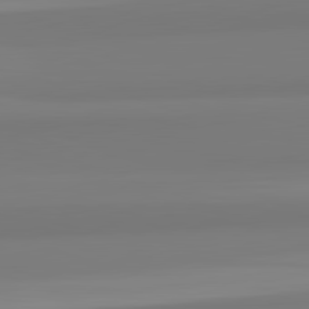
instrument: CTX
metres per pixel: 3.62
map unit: lApd
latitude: 82.7057
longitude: 172.1039
